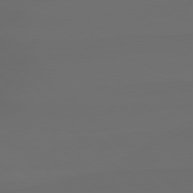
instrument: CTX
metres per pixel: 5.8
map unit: Hpe
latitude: 78.5357
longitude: -133.1403
